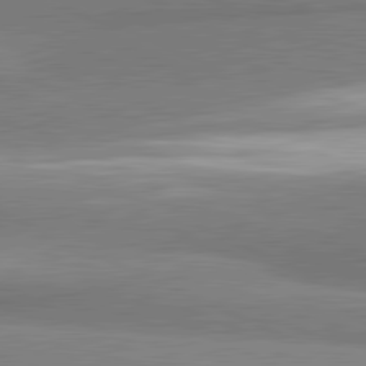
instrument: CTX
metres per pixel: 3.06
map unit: lApd
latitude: 81.7450
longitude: 162.1417
